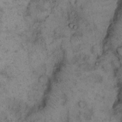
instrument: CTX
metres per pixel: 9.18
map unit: eHh
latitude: 16.0633
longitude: -63.6127
